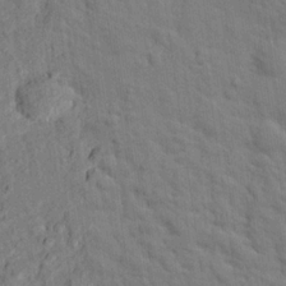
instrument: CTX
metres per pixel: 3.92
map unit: eHh
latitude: 25.1025
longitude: -79.7072
